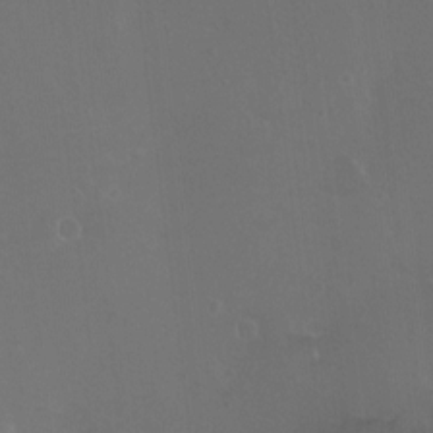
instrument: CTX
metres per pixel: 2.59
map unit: Nhu
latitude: -12.3684
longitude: -41.4993
